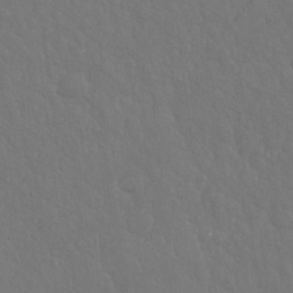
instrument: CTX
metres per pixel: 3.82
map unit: Hto
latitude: -8.1228
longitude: -45.8394
